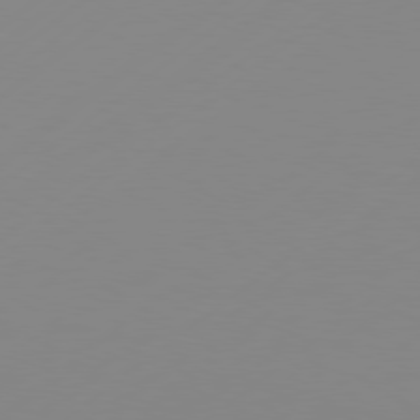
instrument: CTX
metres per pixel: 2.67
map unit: Hpe
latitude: 77.8961
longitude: -130.2523
